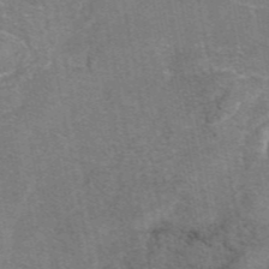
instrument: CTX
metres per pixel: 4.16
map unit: eAb
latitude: 47.1215
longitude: 103.7100
